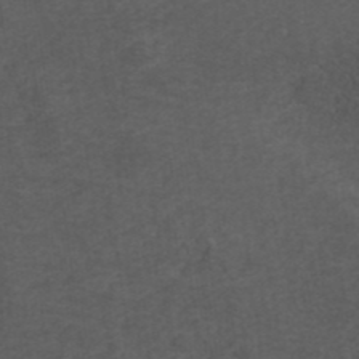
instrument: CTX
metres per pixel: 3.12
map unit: ANa
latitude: 39.0269
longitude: 23.3321
